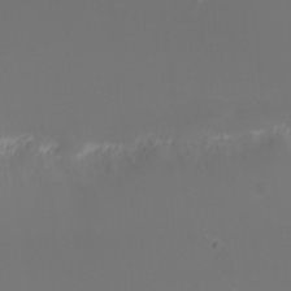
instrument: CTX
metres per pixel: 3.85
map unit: eHh
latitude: -5.7288
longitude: -88.1011
